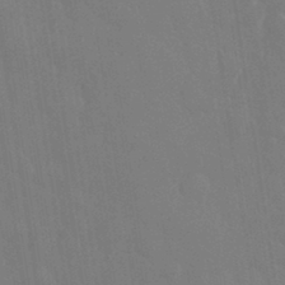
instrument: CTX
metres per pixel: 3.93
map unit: eHh
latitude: 33.2726
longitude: -60.2711
